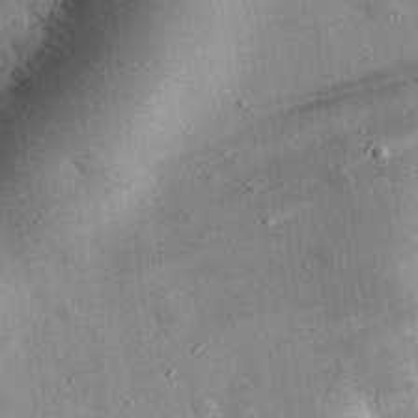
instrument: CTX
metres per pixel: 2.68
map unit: eHh
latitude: 31.1026
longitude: -80.5168
